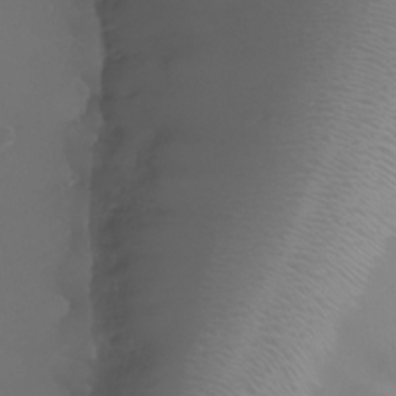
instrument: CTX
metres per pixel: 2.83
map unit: Ht
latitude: -2.0849
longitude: -18.6679
